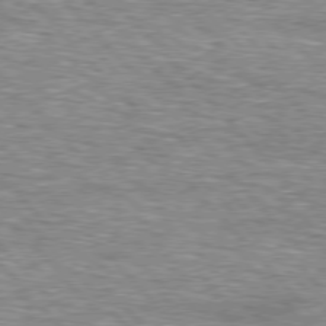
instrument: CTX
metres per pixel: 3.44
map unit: lApd
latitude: 76.7057
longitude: -74.8569
